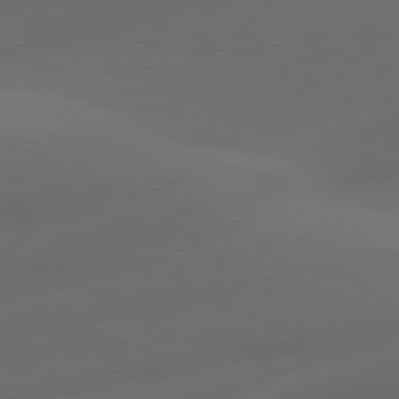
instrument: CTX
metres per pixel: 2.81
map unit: lApd
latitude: 80.9325
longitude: -83.1781
